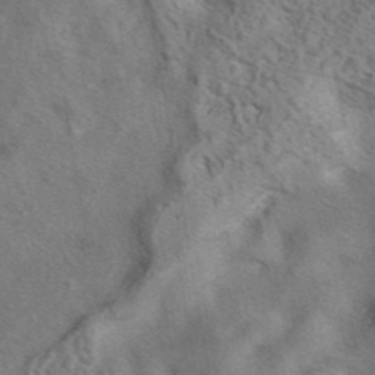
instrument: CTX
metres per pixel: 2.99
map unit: eAb
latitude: 41.1781
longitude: 107.3888
